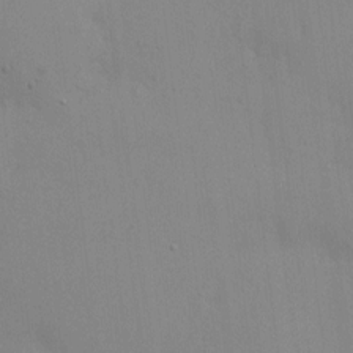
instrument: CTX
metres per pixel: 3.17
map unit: HNhu
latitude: 6.6868
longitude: -3.0647
